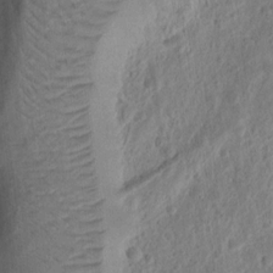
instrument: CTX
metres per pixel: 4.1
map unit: Ht
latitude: 11.8961
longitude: -75.1025
